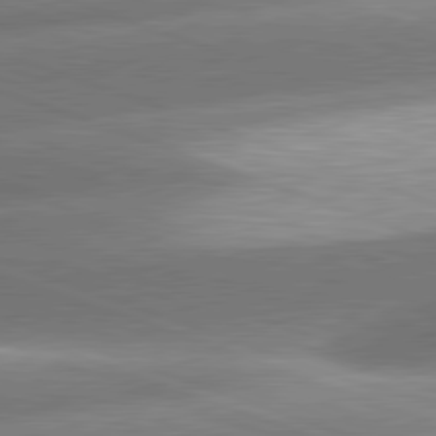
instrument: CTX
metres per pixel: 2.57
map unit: lApd
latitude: 81.2159
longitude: -158.6868
